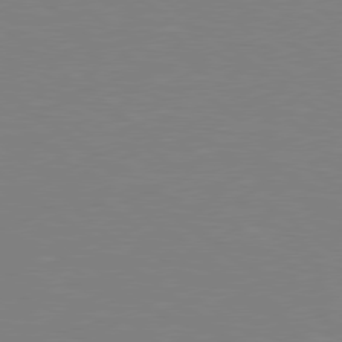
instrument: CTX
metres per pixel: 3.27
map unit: Hpe
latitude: 78.6491
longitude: -149.0647
